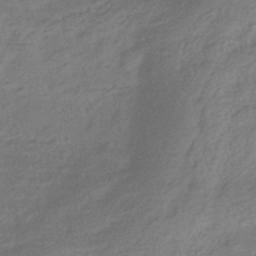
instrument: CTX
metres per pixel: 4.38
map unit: eHb
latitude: -36.0283
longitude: 80.7086
